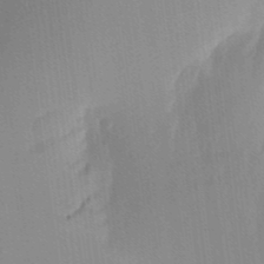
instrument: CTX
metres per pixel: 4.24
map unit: eHh
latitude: 5.0269
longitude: -73.6316
